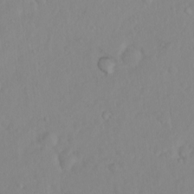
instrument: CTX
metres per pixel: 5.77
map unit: eHh
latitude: 1.5371
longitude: -55.8016
